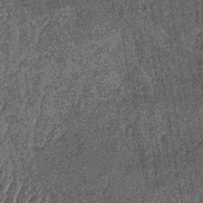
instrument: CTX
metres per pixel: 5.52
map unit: lHb
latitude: -37.1431
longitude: 67.8990
